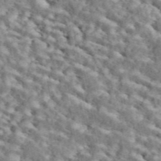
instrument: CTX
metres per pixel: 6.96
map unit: ANa
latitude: 45.2348
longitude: 39.3509
